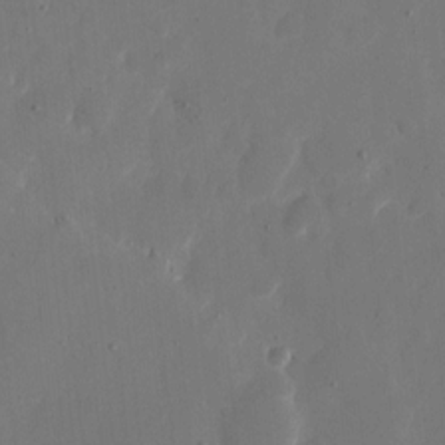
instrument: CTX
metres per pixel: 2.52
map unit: eHh
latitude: 10.9703
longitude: -67.9906
